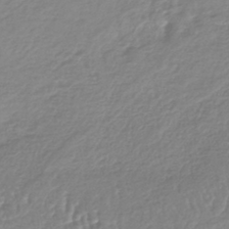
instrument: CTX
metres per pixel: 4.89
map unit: lHb
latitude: -40.5574
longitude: 68.4440
